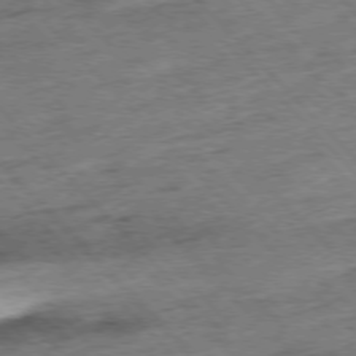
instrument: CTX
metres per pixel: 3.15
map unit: Hpe
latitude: -76.9542
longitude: -16.0444
